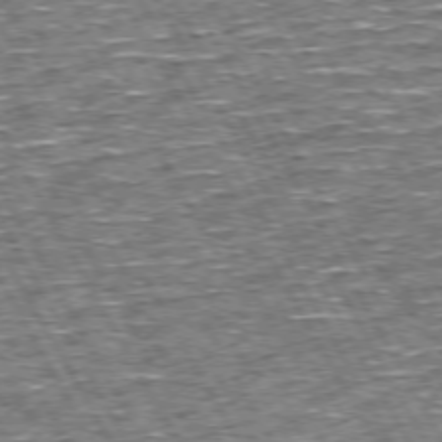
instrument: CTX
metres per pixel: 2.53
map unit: Hpe
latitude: 72.8758
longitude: -125.5938
